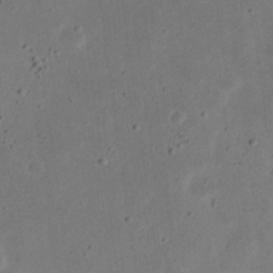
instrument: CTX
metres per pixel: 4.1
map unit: eHh
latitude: 23.6316
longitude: -69.1970
